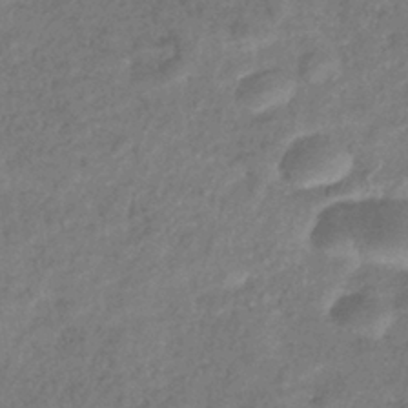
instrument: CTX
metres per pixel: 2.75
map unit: eHb
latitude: -38.9731
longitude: 81.0676
